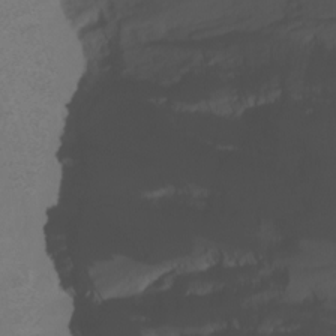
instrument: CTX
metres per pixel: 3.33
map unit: Nhu
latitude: -3.1431
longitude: -74.2900
